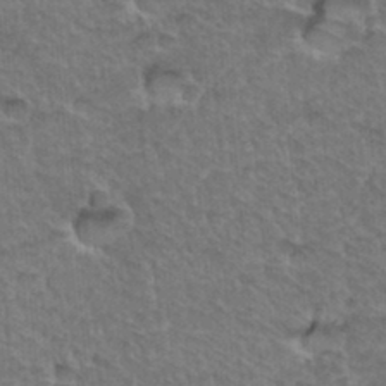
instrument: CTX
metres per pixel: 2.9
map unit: Hto
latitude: 35.5749
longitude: -46.9703
